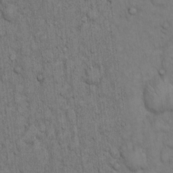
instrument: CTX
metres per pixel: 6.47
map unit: Hto
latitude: 12.6113
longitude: -57.7071
